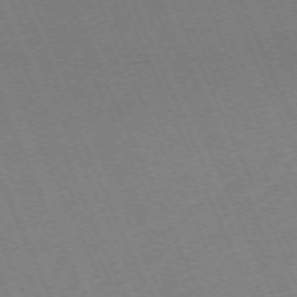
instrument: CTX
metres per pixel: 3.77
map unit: Hpe
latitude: -70.9164
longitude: 12.5007
